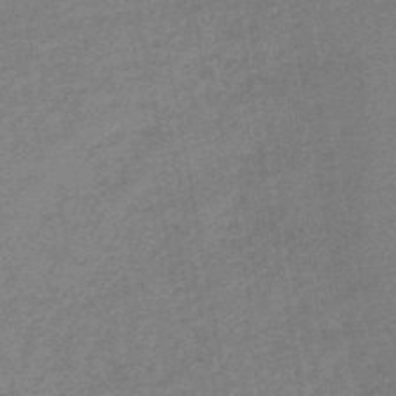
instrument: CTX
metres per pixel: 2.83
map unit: HNb
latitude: -48.0094
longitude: 59.7855
